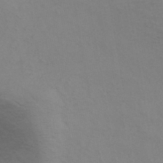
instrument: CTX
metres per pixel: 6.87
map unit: HNhu
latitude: -43.3887
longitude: 90.0472
